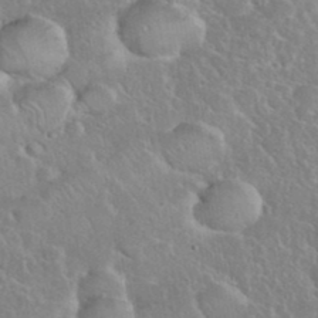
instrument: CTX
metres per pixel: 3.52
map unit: eHh
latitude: 37.7072
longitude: -61.4426
